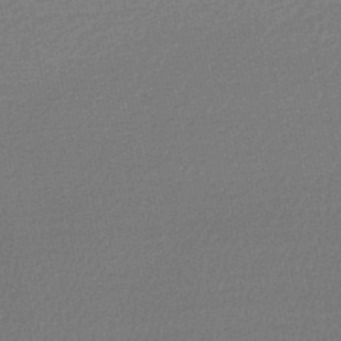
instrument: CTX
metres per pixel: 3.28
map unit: lHb
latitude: -48.3873
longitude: 63.0486
